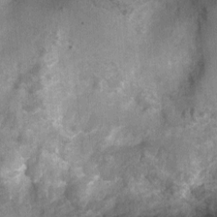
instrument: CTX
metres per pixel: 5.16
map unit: Nhu
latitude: 2.1389
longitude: -18.0255
